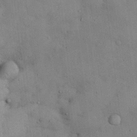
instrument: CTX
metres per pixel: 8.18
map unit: Nhu
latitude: 27.4615
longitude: -71.2348
